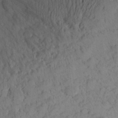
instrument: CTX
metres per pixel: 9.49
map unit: Aa
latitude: 24.8380
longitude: -145.8961
